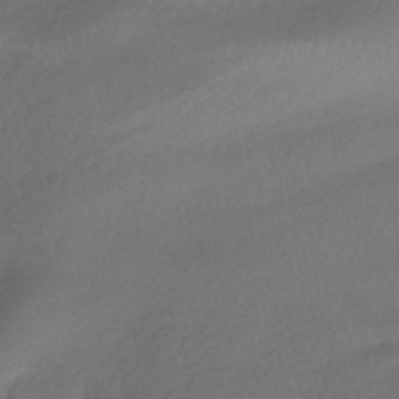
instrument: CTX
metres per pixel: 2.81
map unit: HNhu
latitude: -42.2928
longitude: 95.6721
